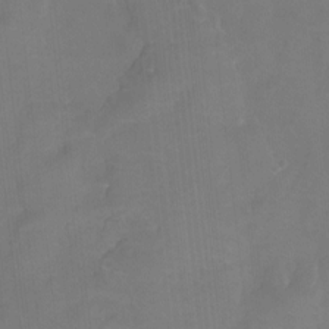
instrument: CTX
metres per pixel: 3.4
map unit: Htu
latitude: -14.1039
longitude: -46.1578
